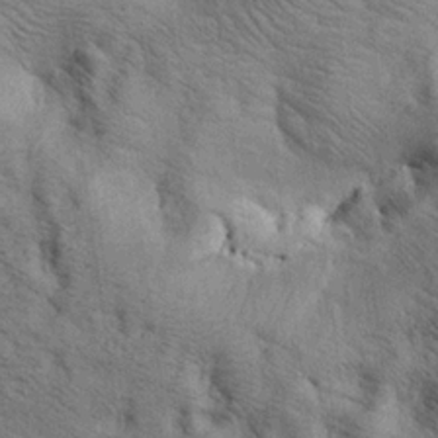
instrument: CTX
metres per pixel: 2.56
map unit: lAa
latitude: 19.1214
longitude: -139.6316
